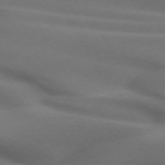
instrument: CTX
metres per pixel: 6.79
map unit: lApd
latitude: 72.1389
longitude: -51.1970
